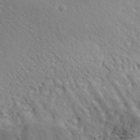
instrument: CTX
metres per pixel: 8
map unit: lHvf
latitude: 36.5357
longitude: -87.3670
